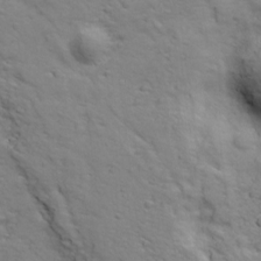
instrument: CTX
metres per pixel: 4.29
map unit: Ave
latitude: 18.4412
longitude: -132.8569
